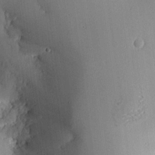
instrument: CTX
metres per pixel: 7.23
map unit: lHvf
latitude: 18.3656
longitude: -113.9717
